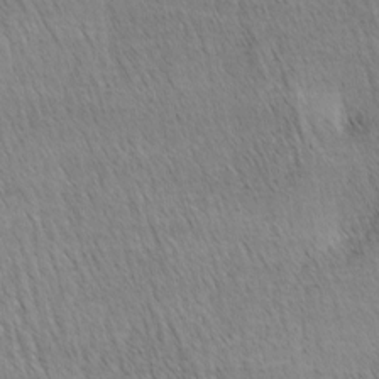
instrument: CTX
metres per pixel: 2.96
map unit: lAa
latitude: -4.1983
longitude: -121.5371
